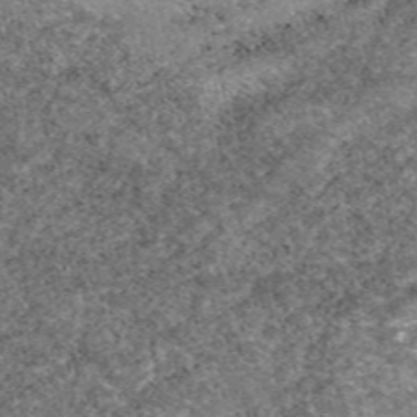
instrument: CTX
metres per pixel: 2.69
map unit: eAb
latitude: 49.2915
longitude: 108.2550
